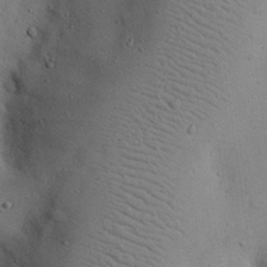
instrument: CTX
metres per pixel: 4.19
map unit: eHh
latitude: 24.3278
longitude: -72.3657
